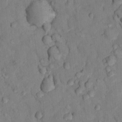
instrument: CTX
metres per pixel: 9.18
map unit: Nhu
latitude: 14.7625
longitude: -30.7436
